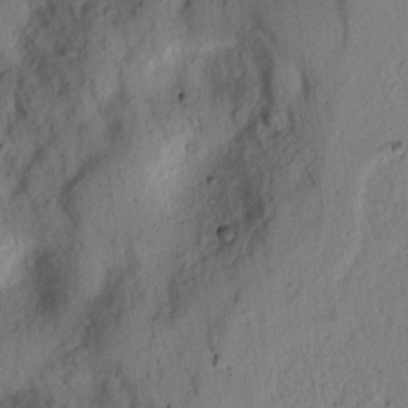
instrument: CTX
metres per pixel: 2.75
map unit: lAvf
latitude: 7.9528
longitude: 165.0487
